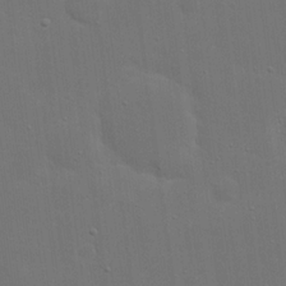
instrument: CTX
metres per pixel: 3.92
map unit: eHh
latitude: 19.8394
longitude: -66.8569
